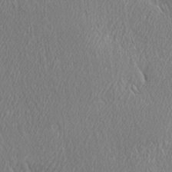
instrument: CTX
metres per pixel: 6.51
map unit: Ave
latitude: 21.9150
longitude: -136.4034
